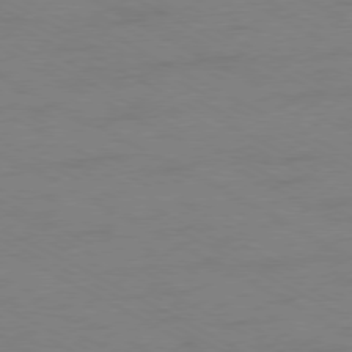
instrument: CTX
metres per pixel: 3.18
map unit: Ap
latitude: -77.5399
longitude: -74.9892
